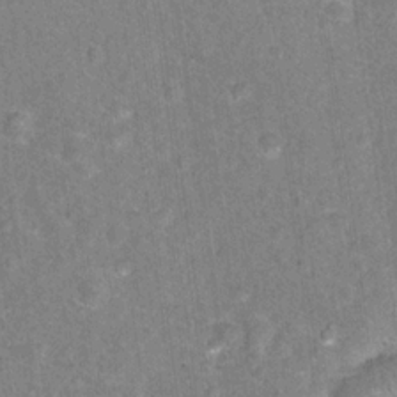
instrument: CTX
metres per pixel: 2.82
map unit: Hto
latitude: 16.8758
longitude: -42.8002
